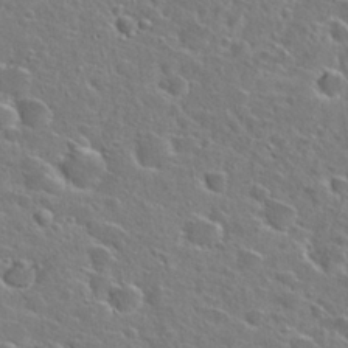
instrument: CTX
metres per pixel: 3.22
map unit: Hto
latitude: 25.4048
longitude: -46.5924
